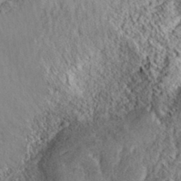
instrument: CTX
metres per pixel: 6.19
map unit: eHh
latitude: 35.4426
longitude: -137.7072
